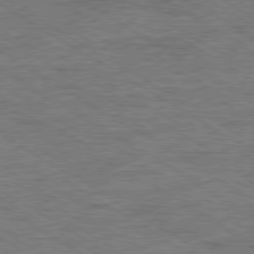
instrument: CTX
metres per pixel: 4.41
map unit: Ap
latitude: -80.1984
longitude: -78.1767
